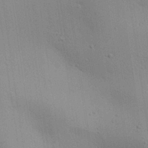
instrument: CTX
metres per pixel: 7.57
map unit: Aa
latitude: 27.2537
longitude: -130.3657
